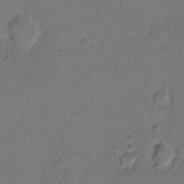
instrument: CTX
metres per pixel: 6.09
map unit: Hto
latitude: 7.7450
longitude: -62.1011
